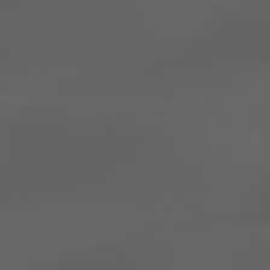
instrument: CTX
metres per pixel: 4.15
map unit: lApd
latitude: 80.1011
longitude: -88.1956
